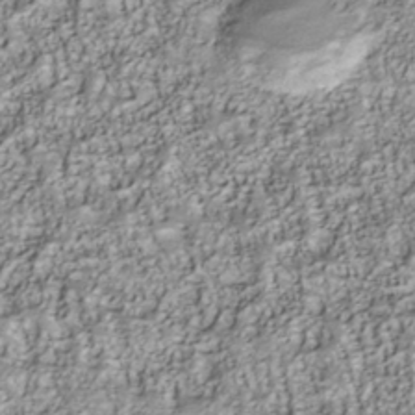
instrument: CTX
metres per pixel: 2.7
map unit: Nhu
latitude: -40.6329
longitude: -83.8772
